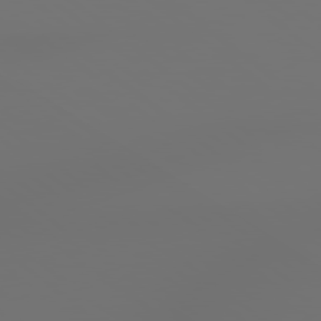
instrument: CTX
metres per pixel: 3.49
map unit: Hpe
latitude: 78.8191
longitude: 177.3132
